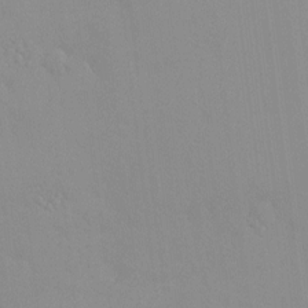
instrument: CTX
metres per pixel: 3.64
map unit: HNhu
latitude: 6.2145
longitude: 2.2361
